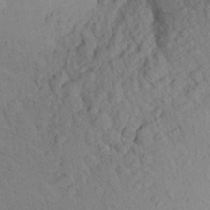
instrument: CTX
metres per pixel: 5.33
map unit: Aa
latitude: 24.4034
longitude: -148.4979
